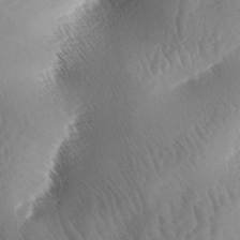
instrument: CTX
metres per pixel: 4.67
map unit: lAa
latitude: -5.2376
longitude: -128.5168
